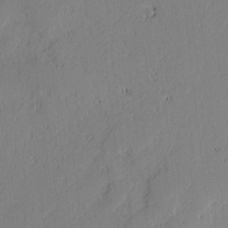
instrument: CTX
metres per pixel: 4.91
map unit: lAvf
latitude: -1.5022
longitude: -106.1956
